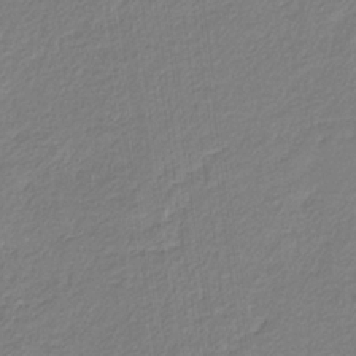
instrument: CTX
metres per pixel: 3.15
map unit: eHb
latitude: -30.5196
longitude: 67.4454
